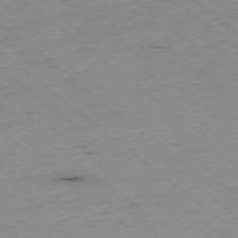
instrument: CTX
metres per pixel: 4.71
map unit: Hpe
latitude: -78.8786
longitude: 16.1228
